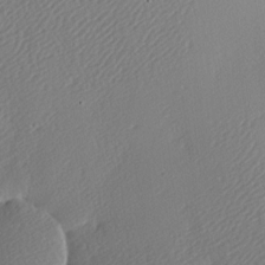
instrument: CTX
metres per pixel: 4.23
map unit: lAa
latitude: -9.1809
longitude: -128.0255
